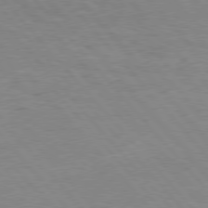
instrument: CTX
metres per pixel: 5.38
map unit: Hpe
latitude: 76.5734
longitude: -151.7260
